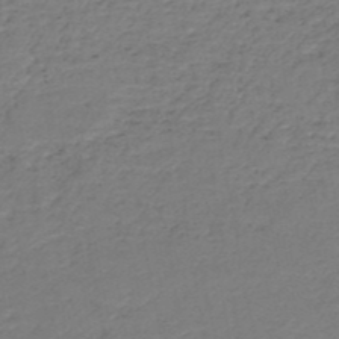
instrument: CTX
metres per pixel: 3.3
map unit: HNb
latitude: -50.3495
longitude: -52.8380
